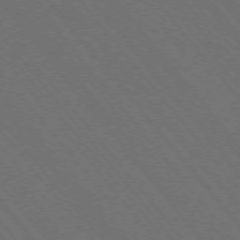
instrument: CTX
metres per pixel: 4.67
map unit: Hpe
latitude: -76.0094
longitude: -16.8569
